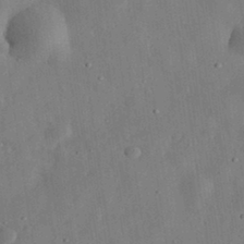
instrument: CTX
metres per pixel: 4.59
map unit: eHh
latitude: 32.5735
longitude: -75.6127
